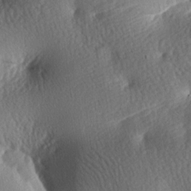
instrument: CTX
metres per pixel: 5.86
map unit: lAa
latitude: -7.9745
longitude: -126.9325
